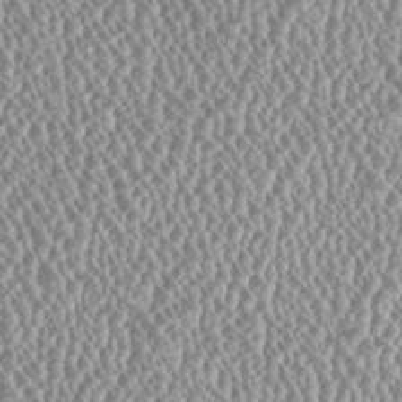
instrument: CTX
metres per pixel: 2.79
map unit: HNhu
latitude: -0.6141
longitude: 0.6708
